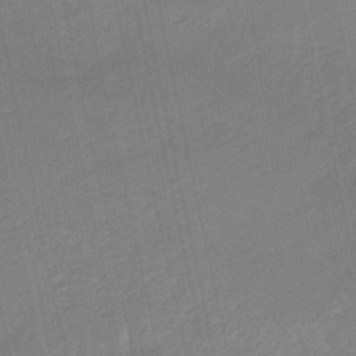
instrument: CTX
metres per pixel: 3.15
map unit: eHb
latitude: -45.0675
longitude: 87.8422
